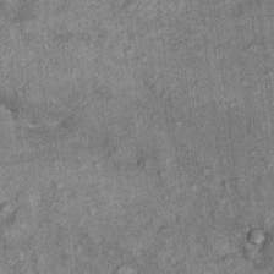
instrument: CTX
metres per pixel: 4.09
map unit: Ht
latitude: 10.5546
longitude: -38.1200
